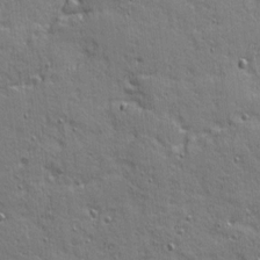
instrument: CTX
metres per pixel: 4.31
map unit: Ave
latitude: 10.4034
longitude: -102.2333
